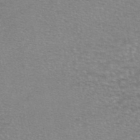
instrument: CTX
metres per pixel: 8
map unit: eAb
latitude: 45.4615
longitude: 102.5007
